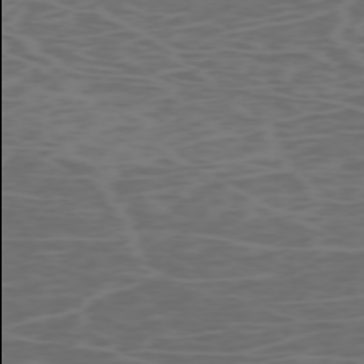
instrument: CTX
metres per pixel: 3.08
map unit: Hpe
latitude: -73.2376
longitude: 6.0094
